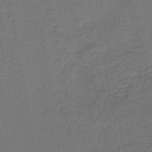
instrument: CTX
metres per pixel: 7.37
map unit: lHb
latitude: -39.7856
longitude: 59.2753
